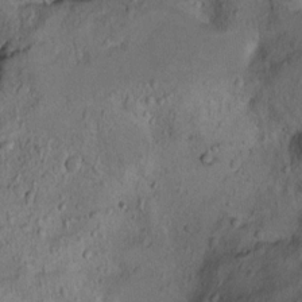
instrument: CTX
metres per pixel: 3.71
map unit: Ht
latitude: 9.6694
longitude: -31.9717
